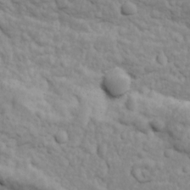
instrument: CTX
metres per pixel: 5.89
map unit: Ave
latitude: 18.4979
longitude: -133.0836
